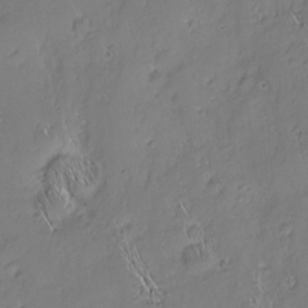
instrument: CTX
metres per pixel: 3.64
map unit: Nhu
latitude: -7.2565
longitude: -151.9528
